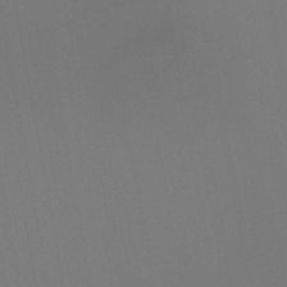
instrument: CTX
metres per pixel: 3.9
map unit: HNb
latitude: -44.5385
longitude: -44.3089
